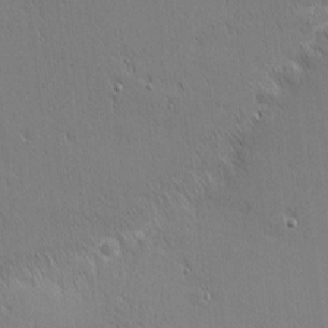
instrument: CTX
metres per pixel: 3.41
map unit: Nhu
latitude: 1.6694
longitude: -77.8394
